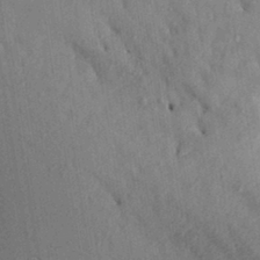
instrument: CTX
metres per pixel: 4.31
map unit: Aa
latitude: 28.9325
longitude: -146.8380
